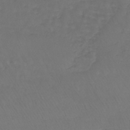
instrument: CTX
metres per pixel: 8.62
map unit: lHb
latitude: -43.3698
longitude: 73.1998
